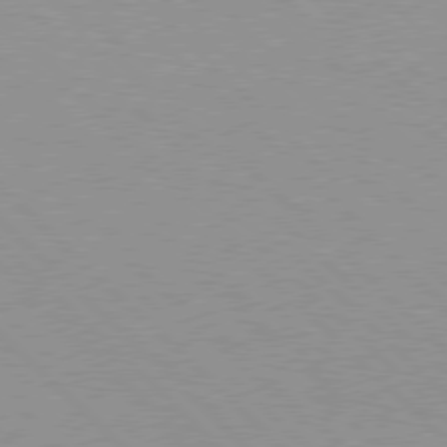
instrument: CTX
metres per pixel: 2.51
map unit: Hpe
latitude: 77.6316
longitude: -152.9514
